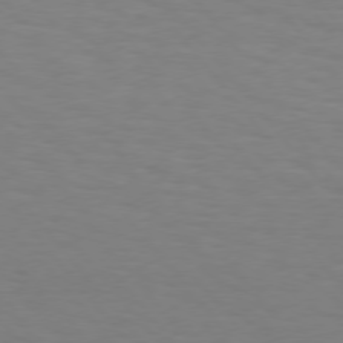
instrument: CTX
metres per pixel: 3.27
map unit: Hpe
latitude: 75.1970
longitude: -132.0444
